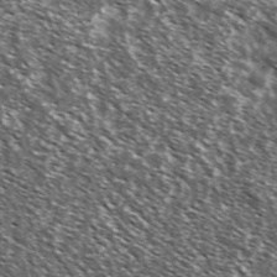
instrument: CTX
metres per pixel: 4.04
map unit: Ave
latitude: 37.4805
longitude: -108.6490
